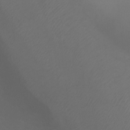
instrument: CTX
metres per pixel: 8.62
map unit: Ht
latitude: 1.0647
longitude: -21.1592
